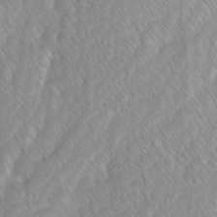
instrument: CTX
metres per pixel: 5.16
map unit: Ave
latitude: -1.5966
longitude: -113.2159
